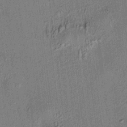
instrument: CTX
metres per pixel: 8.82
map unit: HNhu
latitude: 7.8961
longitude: 14.1039
